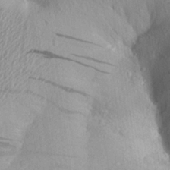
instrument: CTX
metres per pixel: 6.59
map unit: Aa
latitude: 23.5749
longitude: -149.6505
